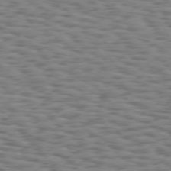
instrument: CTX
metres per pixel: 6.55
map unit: Hpe
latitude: 74.0255
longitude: -133.0270
